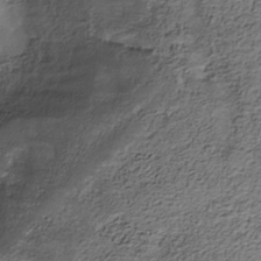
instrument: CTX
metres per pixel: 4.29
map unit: Nhe
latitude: -38.1039
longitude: -116.8758
